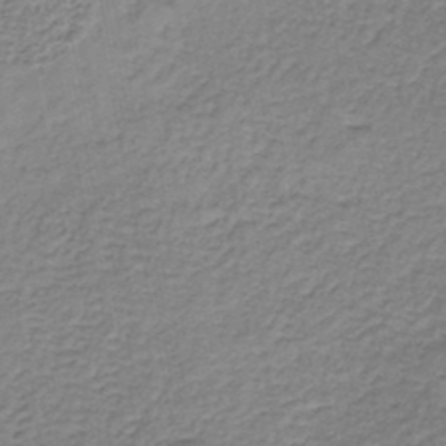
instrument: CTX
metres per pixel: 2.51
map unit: lHb
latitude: -36.4818
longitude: 58.8407
